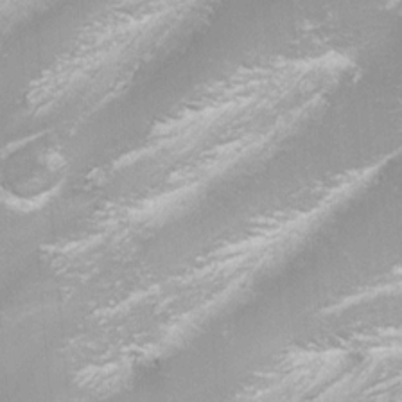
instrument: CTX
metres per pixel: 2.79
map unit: Nhu
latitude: -7.5588
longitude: -76.5356
